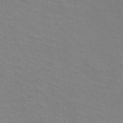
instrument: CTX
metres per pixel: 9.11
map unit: HNhu
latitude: -1.5022
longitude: -2.2144
